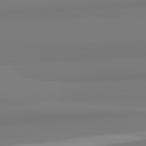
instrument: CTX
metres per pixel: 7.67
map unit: lApd
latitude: 82.3845
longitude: 174.1794
